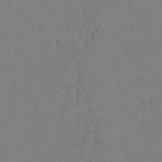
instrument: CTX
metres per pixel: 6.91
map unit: lAvf
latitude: 5.8583
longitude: 169.0486
